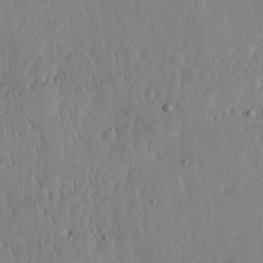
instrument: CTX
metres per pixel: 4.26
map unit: lHvf
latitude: 17.6127
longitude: -116.0633
